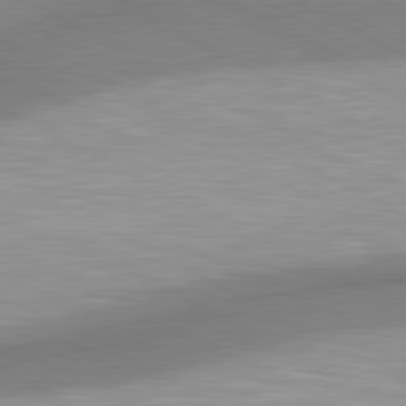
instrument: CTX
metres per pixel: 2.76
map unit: lApd
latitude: 80.5546
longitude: 162.7274
